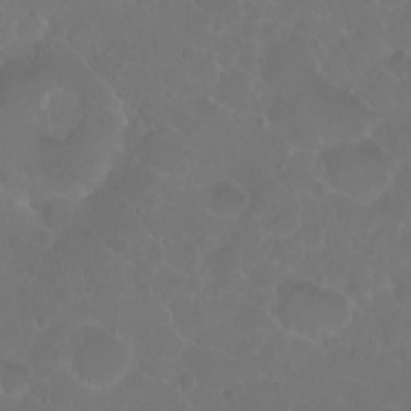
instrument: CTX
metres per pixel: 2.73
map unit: eHh
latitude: 1.0647
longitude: -55.2726
